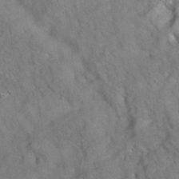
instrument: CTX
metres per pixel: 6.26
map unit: eAb
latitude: 35.1214
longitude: 108.8975
